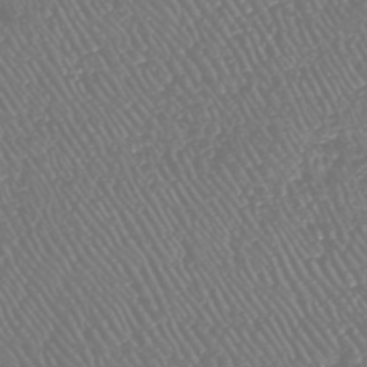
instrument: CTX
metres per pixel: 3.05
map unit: HNhu
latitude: -47.8611
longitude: 29.1809
